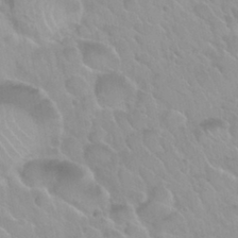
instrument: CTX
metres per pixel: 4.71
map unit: Nhu
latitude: 30.1767
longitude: -54.8191
